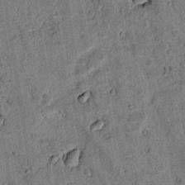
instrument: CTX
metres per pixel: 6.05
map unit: lAvf
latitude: 4.1011
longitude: 169.0864
